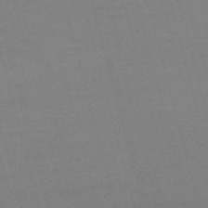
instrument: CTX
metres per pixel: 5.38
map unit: lHb
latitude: -47.8233
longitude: 63.3320
